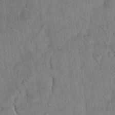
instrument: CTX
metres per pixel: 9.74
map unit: Hto
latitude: 12.8002
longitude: -58.5357
